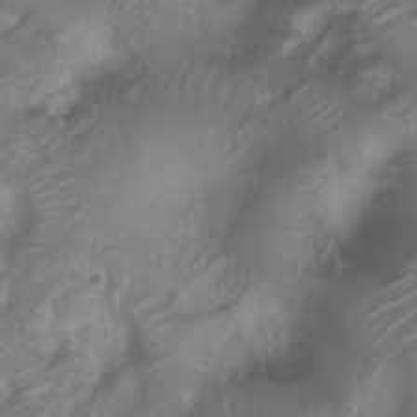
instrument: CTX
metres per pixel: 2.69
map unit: Nhu
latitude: 6.7813
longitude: -21.6127
